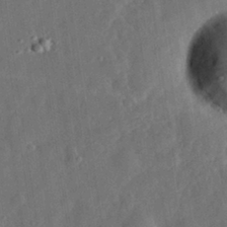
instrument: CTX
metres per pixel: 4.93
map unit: eHh
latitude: 31.1404
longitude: -75.1025
